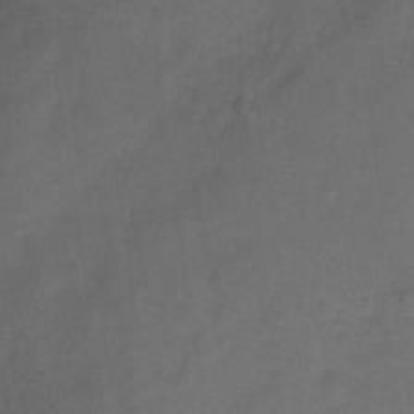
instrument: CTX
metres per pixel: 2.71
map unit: Hto
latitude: 4.3089
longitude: -32.2334
